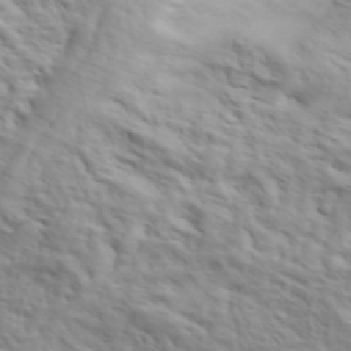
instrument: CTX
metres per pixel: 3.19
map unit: ANa
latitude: 45.6505
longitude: -83.6504
